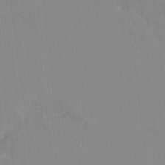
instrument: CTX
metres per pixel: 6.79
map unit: HNhu
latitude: 7.4237
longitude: 2.2172
